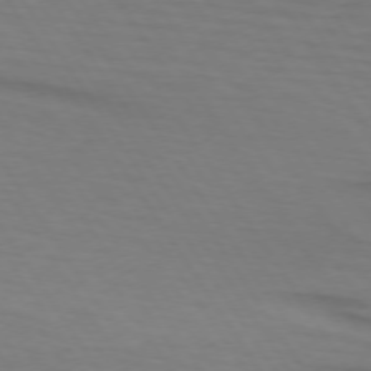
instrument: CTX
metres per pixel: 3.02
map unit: lApd
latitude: 73.1404
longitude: -75.6883
